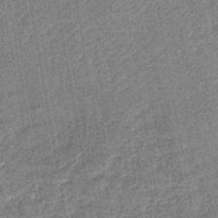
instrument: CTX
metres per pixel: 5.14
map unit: lHb
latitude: -43.3887
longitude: 80.0472
